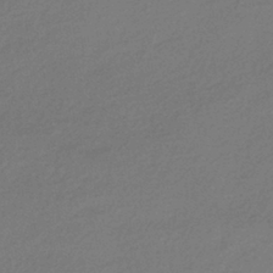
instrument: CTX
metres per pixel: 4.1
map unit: HNhu
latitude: -42.1605
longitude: 94.6896
